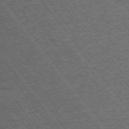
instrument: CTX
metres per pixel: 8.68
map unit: Ap
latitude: -75.5588
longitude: -87.8583
